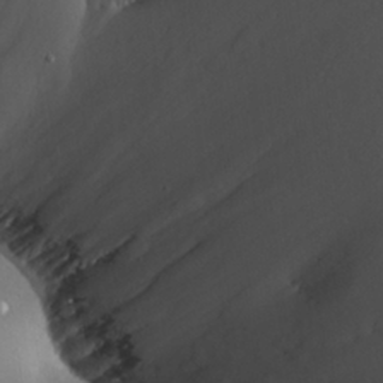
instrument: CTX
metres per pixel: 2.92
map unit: Aa
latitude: 26.0633
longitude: -136.8947
